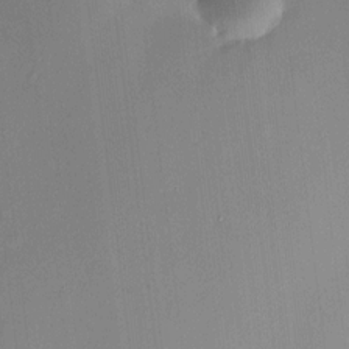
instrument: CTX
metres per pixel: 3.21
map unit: HNhu
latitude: 8.3467
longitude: 8.3306
